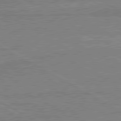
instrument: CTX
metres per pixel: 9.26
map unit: lApd
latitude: 80.4223
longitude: 168.1227
